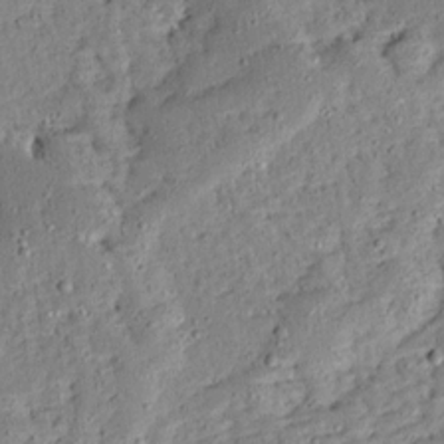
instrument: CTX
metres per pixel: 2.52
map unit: Ave
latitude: 13.3671
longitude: -136.7813
